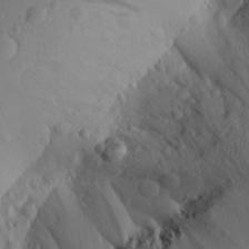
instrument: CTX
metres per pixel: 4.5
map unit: Aa
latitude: 26.5735
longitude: -147.7072
